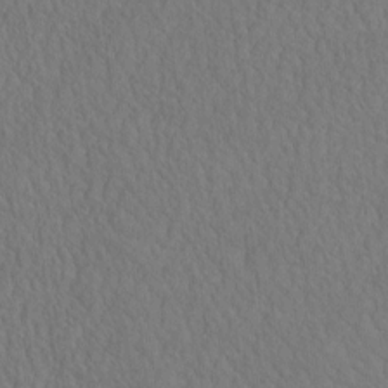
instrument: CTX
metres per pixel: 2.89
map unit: eHh
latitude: -3.1620
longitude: 15.6344
